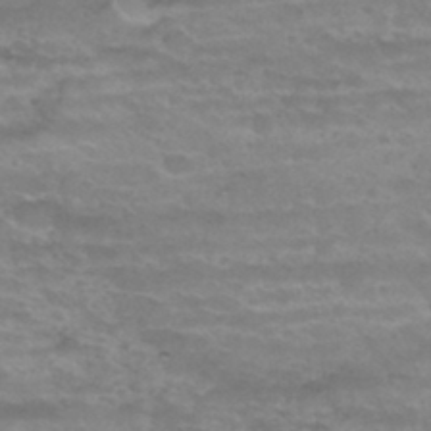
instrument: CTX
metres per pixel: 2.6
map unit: Hto
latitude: 33.3104
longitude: -43.9528
